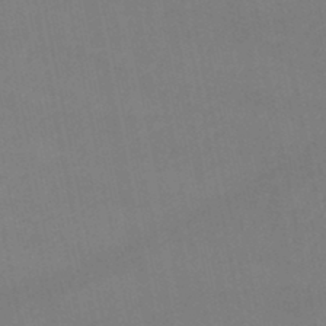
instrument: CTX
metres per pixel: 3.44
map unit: lHb
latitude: -45.7289
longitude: 60.9542
